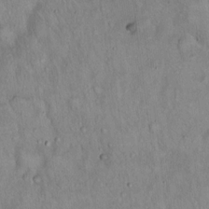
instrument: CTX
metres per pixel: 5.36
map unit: Hto
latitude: 16.0633
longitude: -59.2726
